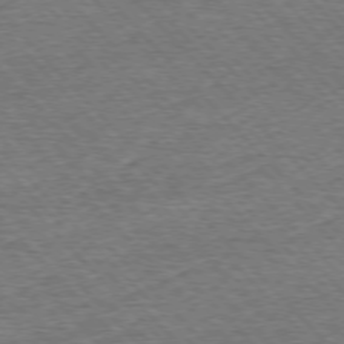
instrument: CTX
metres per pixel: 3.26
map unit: Ap
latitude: -76.5952
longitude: -96.9325
